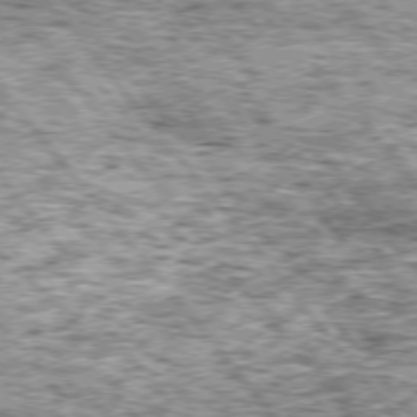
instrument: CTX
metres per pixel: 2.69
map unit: Hpe
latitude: 75.0270
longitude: -157.0647
